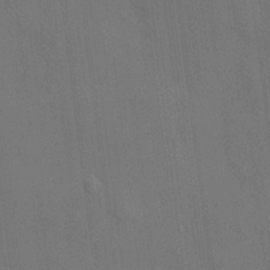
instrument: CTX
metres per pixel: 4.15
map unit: HNhu
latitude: 12.8002
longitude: 9.8422
